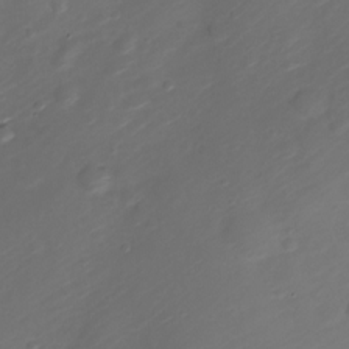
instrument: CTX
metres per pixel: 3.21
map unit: Nve
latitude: -20.6896
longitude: 106.9542
